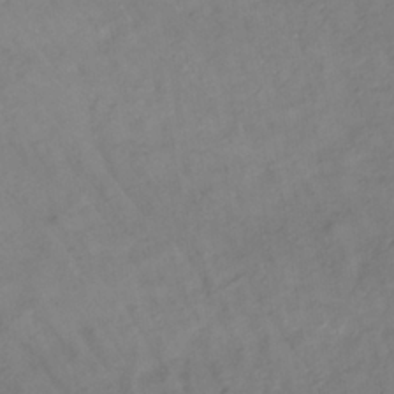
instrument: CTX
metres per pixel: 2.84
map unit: lHb
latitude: -33.8989
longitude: 72.1983
